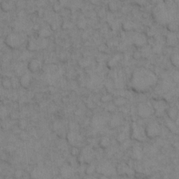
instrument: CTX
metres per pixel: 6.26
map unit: eHh
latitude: 7.2348
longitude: -65.0458
